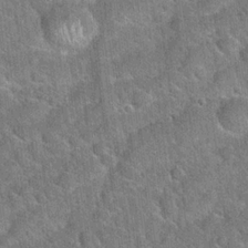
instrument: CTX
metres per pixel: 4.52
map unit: Hto
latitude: 20.8002
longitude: -50.8569
